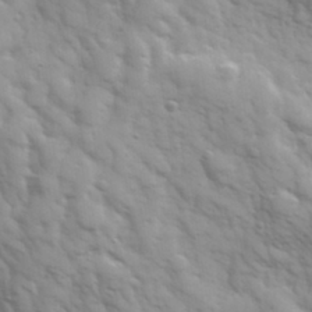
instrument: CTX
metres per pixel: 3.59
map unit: Hve
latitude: 32.0255
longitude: 150.3684
